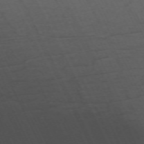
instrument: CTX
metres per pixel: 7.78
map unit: Nhu
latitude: -68.1605
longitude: 39.5399
